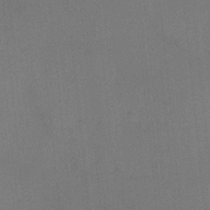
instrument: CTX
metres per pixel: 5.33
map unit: HNhu
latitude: 13.1403
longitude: 10.4629
